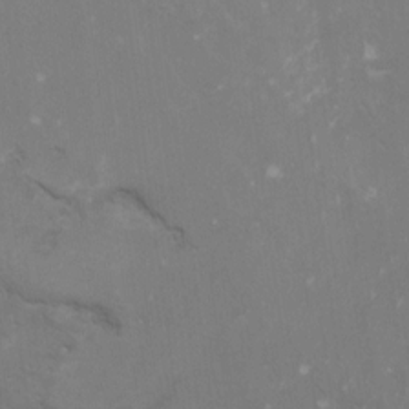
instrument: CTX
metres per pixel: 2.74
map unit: Ht
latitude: 5.4615
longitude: -29.4426
